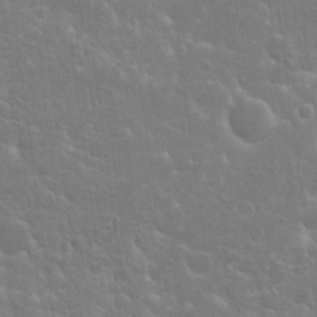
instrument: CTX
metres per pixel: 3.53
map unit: Hto
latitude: 20.7435
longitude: -39.8394
